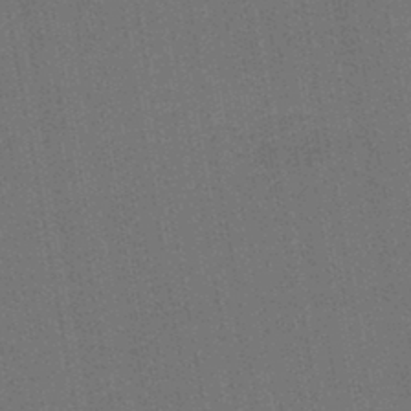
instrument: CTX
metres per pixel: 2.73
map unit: lHb
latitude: -43.9556
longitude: 63.3698
